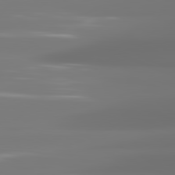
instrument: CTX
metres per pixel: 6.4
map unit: lApd
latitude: 81.6883
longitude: -145.3293
